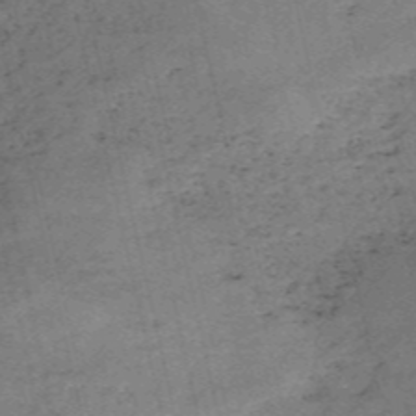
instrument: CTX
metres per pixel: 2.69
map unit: HNb
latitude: -54.9542
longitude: -42.5168
